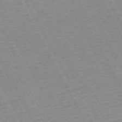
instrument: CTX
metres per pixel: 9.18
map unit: Hpe
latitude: -72.1606
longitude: 8.3873
